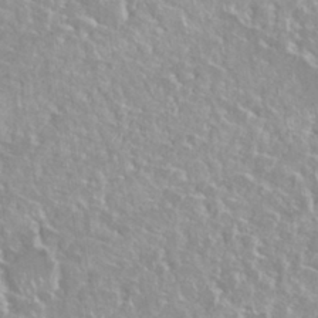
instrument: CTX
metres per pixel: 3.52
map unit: Nhu
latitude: 28.6112
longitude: -61.3104
